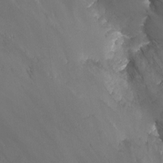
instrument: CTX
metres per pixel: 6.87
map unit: Nhu
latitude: -13.3510
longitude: -51.9528
